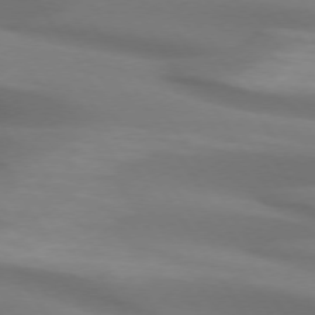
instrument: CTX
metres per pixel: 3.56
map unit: lApd
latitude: 74.1200
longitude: -50.4034
